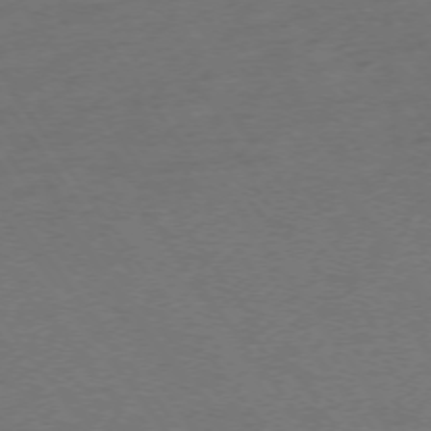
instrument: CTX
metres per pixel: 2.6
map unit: Ap
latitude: -74.5385
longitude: -75.1403
